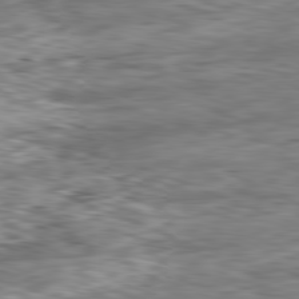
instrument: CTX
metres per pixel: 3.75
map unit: Ap
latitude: -81.7667
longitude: -80.0822
